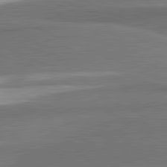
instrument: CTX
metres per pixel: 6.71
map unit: lApd
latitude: 81.9528
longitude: 175.3698
